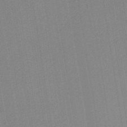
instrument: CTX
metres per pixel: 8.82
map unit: HNb
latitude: -38.6708
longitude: 50.3873
